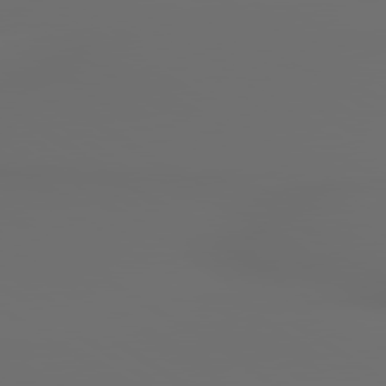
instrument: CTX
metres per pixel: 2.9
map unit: lApd
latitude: 79.7450
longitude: 176.0661
